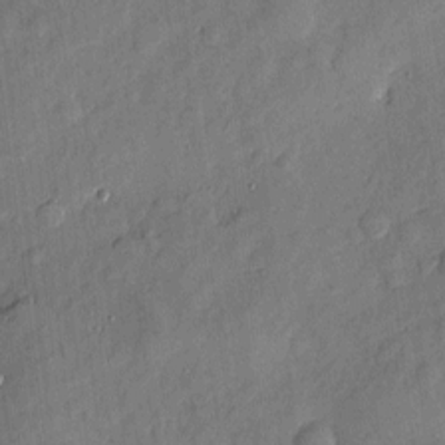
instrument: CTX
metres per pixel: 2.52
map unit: eHh
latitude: 5.1970
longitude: -73.1404
